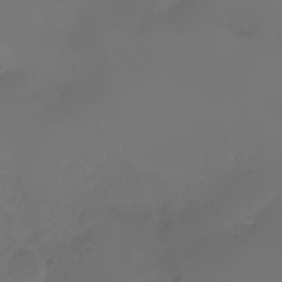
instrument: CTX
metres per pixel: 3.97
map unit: Htu
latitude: -7.2187
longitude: -71.9906
